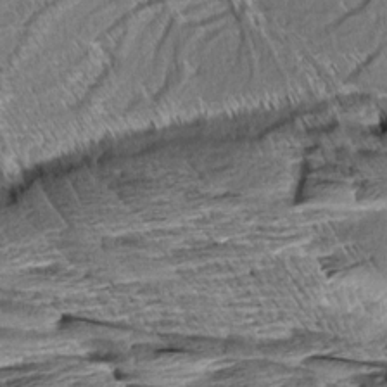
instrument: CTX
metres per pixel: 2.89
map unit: Aa
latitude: 8.2901
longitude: -132.7624
